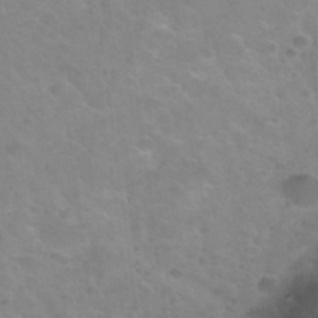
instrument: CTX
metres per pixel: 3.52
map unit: Hto
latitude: 32.8380
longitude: -50.3845
